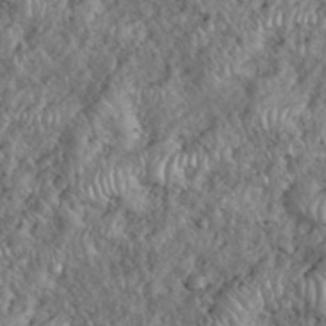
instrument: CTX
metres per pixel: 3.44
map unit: eHh
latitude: 38.3656
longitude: -57.1403
